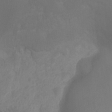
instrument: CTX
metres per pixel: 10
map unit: Ht
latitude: -10.5952
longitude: -34.9513
